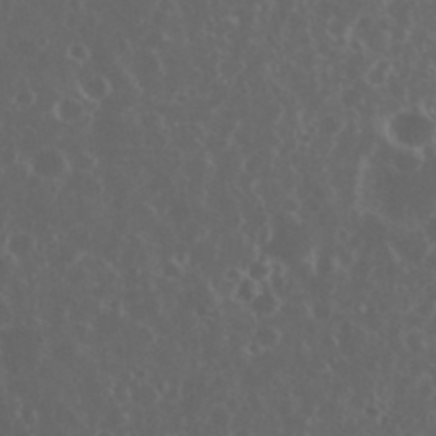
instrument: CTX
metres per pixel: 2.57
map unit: eHh
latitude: 34.6112
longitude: -59.4426
